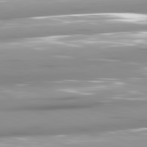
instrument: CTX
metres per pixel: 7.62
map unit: lApd
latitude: 81.1592
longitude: -146.0633
